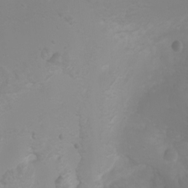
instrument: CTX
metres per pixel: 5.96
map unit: Nhu
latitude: -0.3118
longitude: -77.5371
